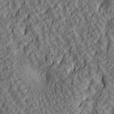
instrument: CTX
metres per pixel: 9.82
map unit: lAa
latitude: 5.3482
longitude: -116.7057
